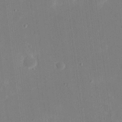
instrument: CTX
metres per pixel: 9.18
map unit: eHh
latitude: 19.6882
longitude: -69.7639
